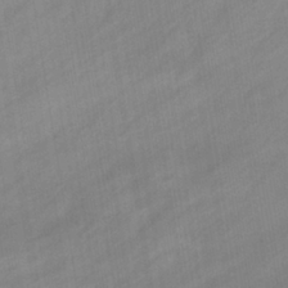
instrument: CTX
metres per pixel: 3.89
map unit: eHb
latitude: -37.7288
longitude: 79.5210
